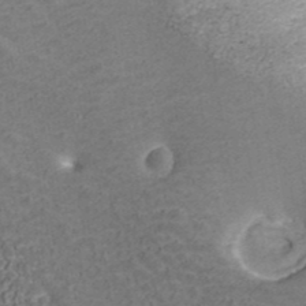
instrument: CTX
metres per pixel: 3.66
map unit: ANa
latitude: 40.8002
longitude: 20.8219
